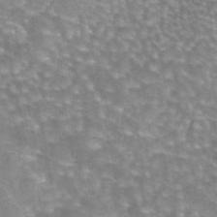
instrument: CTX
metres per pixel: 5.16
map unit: eAb
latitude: 44.7246
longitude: 105.7099
